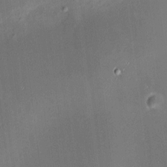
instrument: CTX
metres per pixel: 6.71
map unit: HNhu
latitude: 10.0255
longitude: 11.4077
